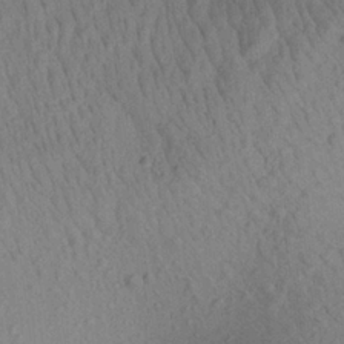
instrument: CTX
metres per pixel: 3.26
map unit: Aa
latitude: 22.9325
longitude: -139.0836
